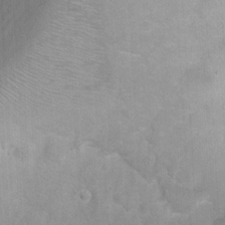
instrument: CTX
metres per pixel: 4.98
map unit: Ht
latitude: 2.8380
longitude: -34.8380
